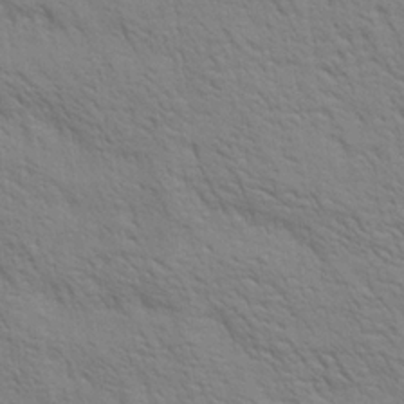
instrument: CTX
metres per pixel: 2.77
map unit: Aa
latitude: 20.7058
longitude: -140.4412
